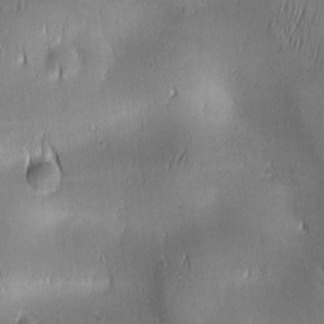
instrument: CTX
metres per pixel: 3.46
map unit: lAa
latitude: 1.4993
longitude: -117.1025
